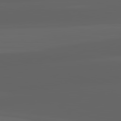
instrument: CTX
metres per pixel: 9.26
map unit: lApd
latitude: 82.9702
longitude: -133.4993
